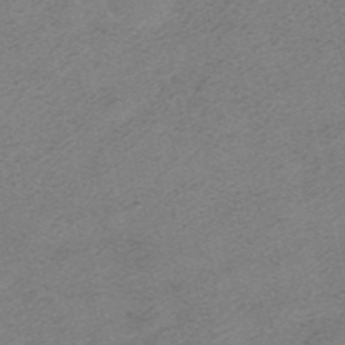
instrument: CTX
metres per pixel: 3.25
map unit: HNhu
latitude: -40.5574
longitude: 104.2361
